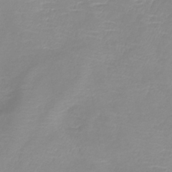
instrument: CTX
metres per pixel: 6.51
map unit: lHb
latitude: -40.2361
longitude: 76.4818
